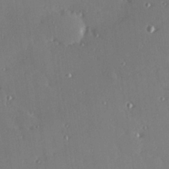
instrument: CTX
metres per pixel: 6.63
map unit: Hve
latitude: 27.1214
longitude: -90.8947
